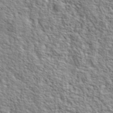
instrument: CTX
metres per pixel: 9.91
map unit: lHvf
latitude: 40.8191
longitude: -86.7057
